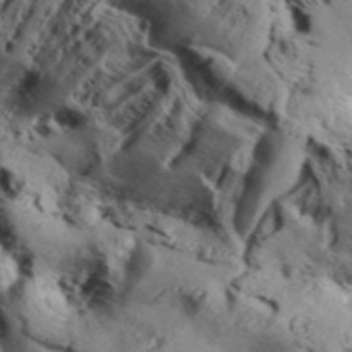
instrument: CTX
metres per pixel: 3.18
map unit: Aa
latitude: 33.1781
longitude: -136.4601
